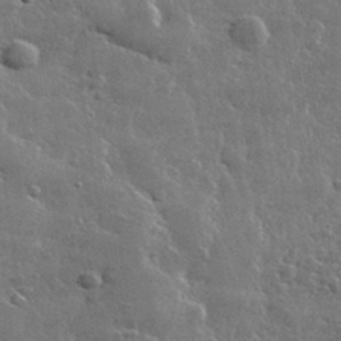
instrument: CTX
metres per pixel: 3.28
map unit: lHvf
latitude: 33.4615
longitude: -90.4979
